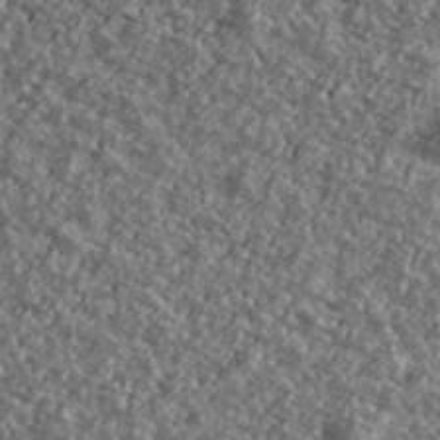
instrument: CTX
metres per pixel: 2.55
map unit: Ave
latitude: 40.3845
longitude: -111.5182
